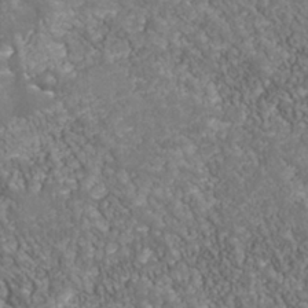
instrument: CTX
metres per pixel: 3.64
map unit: Nhu
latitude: -39.2187
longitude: -83.7260
